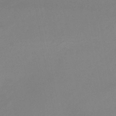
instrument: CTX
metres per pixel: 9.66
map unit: HNb
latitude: -45.8233
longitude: -35.3670
